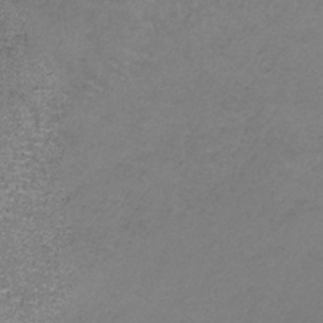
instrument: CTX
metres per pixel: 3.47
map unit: HNb
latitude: -35.6911
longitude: 53.3131
